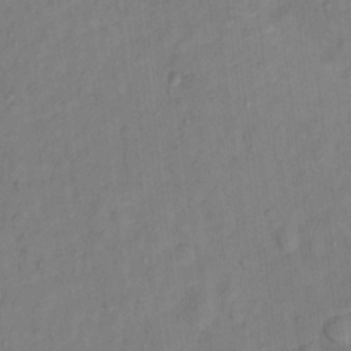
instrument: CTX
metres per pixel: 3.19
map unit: Ht
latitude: 11.8772
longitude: -40.4601
